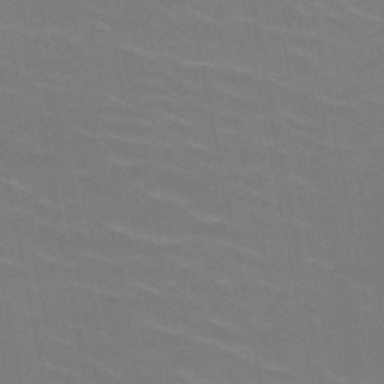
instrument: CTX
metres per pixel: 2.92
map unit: HNb
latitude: -49.4455
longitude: -48.4034
